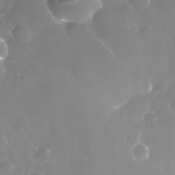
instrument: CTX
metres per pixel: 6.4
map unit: Nhe
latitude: -36.1227
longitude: -88.1011
